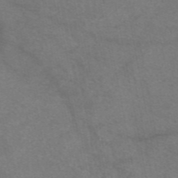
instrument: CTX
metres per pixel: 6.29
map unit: eAb
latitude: 47.7072
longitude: 120.3684
